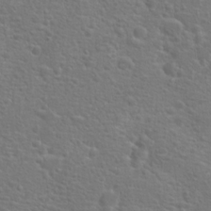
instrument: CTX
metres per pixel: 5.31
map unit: Hto
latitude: 18.0255
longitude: -41.9906
